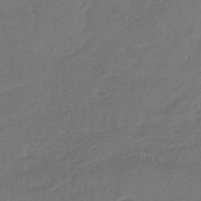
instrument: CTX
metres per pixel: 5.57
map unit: lHb
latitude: -43.1620
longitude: 70.5574
